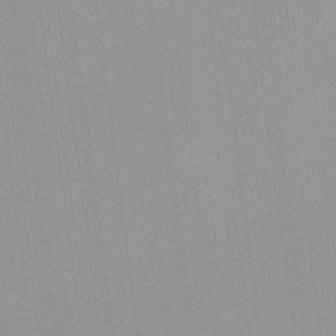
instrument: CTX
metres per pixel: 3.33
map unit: lHvf
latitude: -12.1606
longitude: -104.2901
